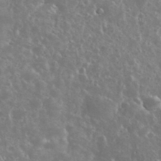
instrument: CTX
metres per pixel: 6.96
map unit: eHh
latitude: 34.7813
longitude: -61.3104
